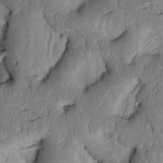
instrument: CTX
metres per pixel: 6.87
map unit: Htu
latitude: 3.3670
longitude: 149.1054
